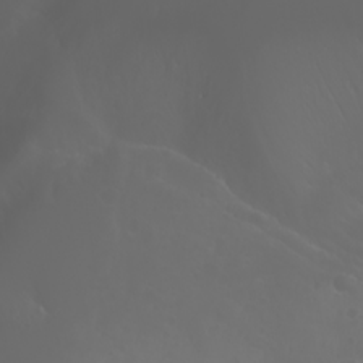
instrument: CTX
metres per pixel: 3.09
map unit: Htu
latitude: -1.5777
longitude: -76.1200
